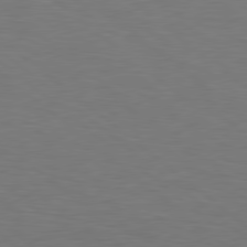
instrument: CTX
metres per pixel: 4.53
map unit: Hpe
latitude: 78.8569
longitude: -162.1200
